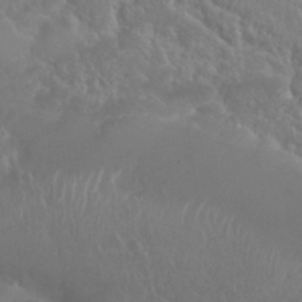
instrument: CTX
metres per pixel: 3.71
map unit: Nhu
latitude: 29.1403
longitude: -55.6127
